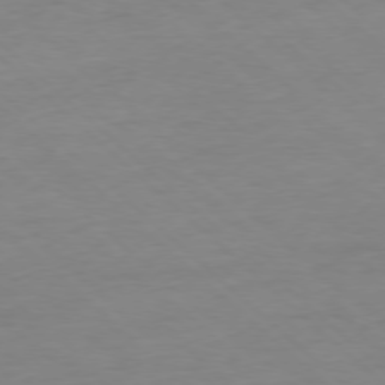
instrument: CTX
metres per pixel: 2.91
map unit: Ap
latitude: -77.7289
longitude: -81.1592
